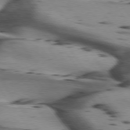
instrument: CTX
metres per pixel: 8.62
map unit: lApd
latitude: 75.1214
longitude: -64.5168
